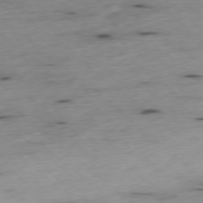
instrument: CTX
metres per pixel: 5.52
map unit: Ap
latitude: -78.0472
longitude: -89.4994
